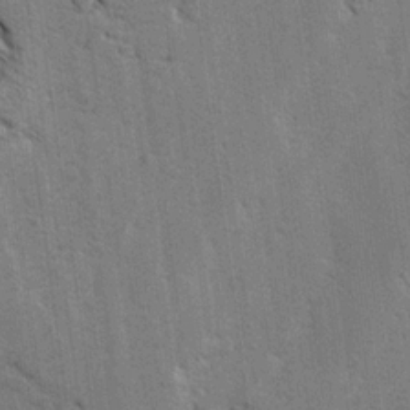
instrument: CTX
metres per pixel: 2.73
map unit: lAvf
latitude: -4.9919
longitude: -114.6112
